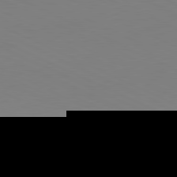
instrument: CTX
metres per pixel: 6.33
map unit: Hpe
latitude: -81.5021
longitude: 17.1809
